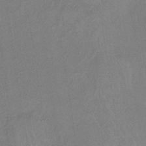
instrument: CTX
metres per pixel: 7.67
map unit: lHb
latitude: -34.3873
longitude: 65.8612
